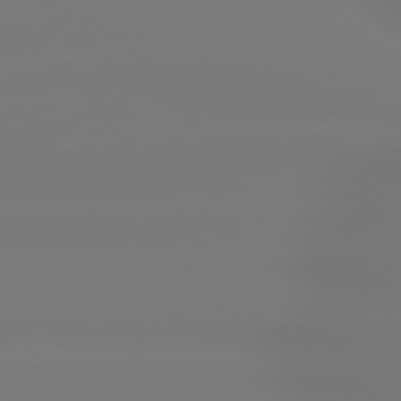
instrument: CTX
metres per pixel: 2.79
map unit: lApd
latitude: 79.4238
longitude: -136.1200
